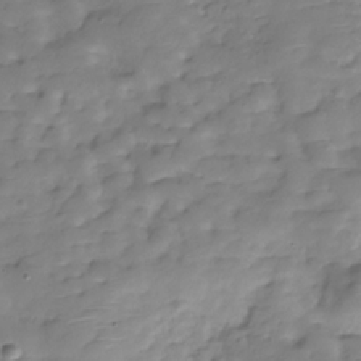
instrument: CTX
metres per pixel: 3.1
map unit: Hve
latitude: -29.9556
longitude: 90.6708
